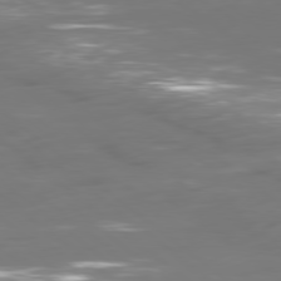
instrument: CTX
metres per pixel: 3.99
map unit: Ap
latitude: -79.4643
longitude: -61.1781
